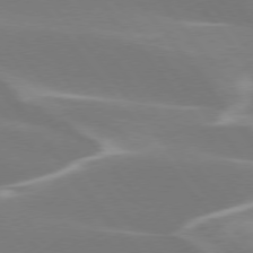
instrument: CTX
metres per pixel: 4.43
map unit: lApd
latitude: 75.5938
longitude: -62.5357
